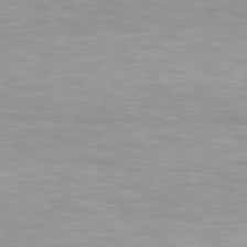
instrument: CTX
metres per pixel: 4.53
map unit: Hpe
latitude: 79.4616
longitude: -129.9339
